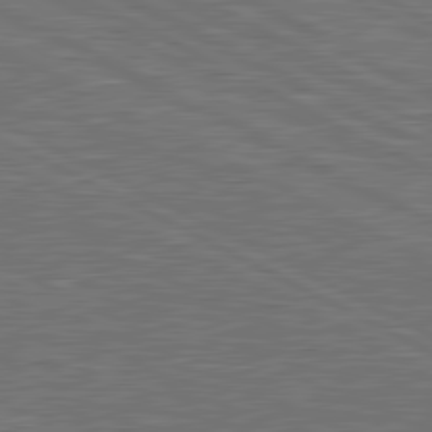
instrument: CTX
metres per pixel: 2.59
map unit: lApd
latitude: 81.1214
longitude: -171.5371
